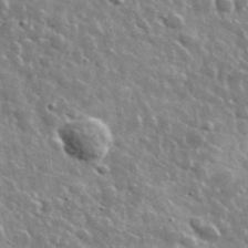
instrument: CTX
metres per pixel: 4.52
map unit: lHvf
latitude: 36.6869
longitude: -88.7436
